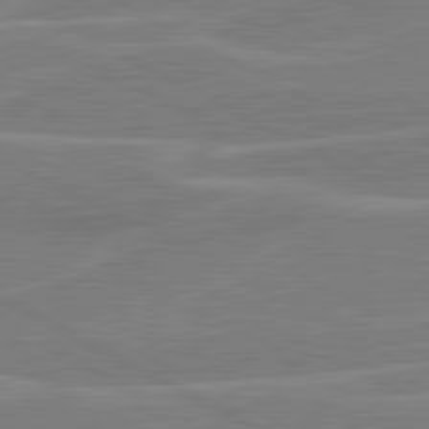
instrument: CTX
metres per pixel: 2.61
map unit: lApd
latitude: 80.9514
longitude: 121.8044
